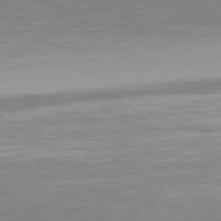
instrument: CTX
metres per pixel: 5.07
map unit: Hpe
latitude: 77.7638
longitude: -134.5734
